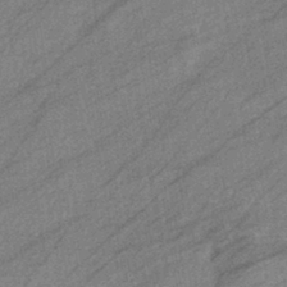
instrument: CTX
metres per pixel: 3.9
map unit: eHb
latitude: -40.2550
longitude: 82.1039
